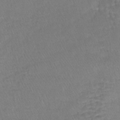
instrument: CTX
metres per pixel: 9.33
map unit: lHb
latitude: -41.8611
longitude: 64.5196
